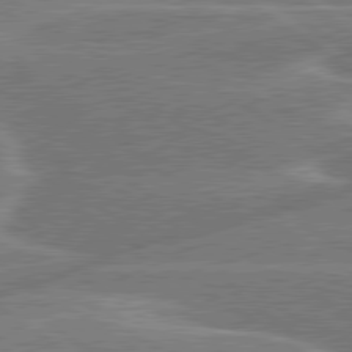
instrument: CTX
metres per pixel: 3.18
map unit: lApd
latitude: 79.9339
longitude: -129.8583
